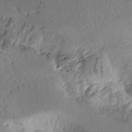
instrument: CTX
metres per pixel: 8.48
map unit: Aa
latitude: 11.3293
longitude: -127.4616
